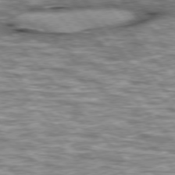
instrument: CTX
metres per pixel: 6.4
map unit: lApd
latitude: 76.4034
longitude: -49.3293
